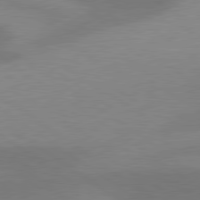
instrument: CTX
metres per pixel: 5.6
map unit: lApd
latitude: 79.9906
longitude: -89.5938
